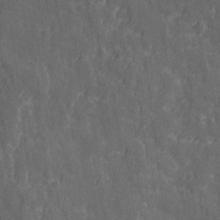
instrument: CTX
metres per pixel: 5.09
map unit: Ave
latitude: 20.4979
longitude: -133.8583
